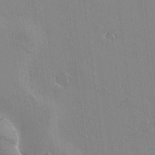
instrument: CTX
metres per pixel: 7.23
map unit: lAvf
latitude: 15.3860
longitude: -125.4426
